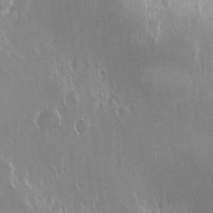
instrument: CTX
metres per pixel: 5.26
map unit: Nhe
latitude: -1.9745
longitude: -59.3293
